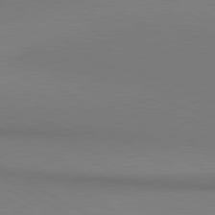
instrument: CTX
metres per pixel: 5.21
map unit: lApd
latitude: 80.7057
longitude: 147.2565
